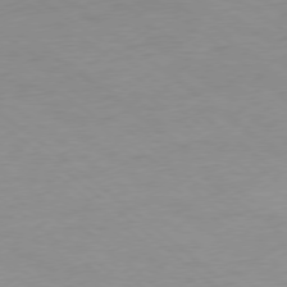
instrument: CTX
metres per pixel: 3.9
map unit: Ap
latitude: -76.2550
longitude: -76.5545
